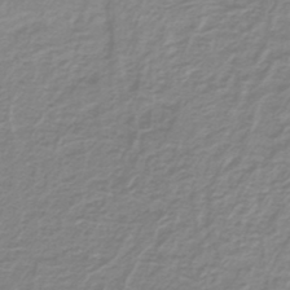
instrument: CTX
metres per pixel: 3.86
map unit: lHb
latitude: -41.7666
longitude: 62.5007
